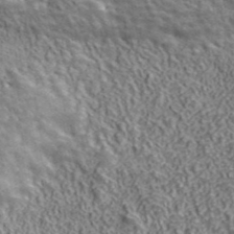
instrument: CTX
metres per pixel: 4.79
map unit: ANa
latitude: 42.7624
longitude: -89.0270
